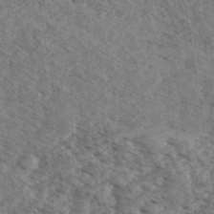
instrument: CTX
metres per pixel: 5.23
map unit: eHh
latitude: 35.5371
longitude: -140.1577
